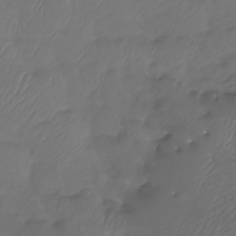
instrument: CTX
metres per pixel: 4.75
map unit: Htu
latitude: -14.4251
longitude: -47.0081
